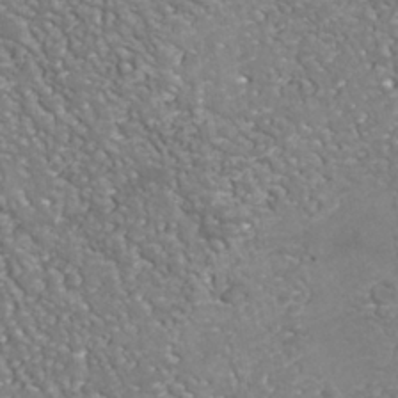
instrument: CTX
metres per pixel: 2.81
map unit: Nhu
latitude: -38.1984
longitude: -80.4223
